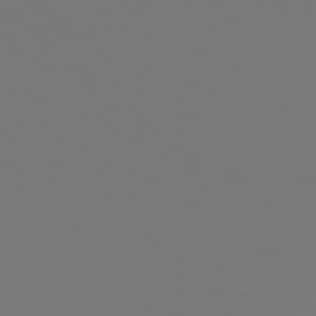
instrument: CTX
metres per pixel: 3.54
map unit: Hpe
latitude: 78.3468
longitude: -176.7813
